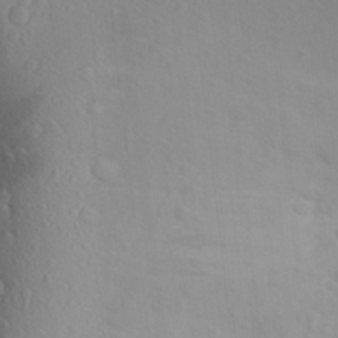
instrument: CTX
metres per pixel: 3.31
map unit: Aa
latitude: 25.0836
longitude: -146.7058
